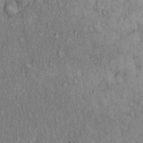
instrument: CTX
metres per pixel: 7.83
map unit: Hto
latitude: 15.7450
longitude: -61.1214
